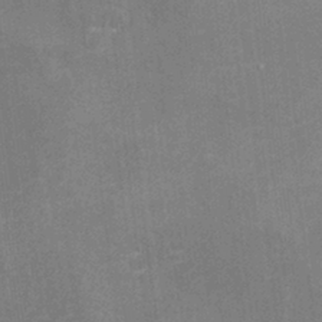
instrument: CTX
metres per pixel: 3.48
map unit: eHh
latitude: -3.2942
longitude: -75.5749
